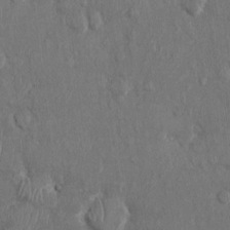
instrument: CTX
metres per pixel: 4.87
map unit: Ht
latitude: 0.4790
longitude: -13.0459
